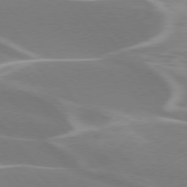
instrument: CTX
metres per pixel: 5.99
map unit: lApd
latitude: 75.8772
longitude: -62.9892
